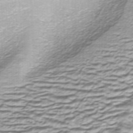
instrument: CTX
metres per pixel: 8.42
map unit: ANa
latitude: -44.6707
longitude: 104.9541
